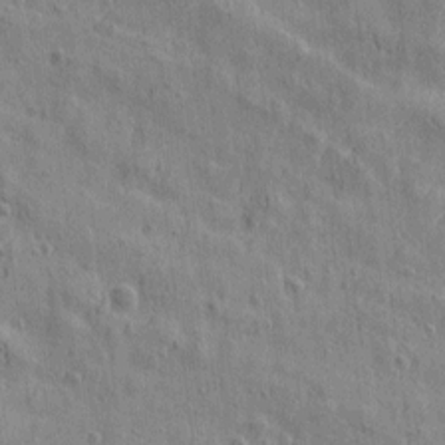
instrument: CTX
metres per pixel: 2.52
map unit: Htu
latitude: 0.4412
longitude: -175.9339
